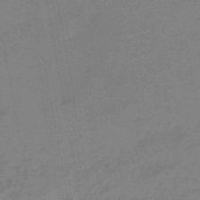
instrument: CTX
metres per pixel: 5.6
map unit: eHb
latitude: -44.7652
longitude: 87.9556
